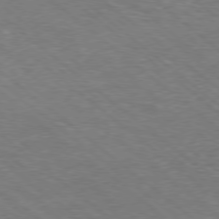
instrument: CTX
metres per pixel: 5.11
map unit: Hpe
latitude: -78.6518
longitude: 17.8234
